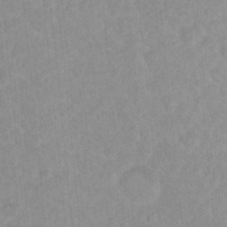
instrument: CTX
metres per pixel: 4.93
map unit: Hto
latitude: 16.5735
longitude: -34.8569
